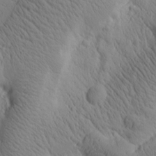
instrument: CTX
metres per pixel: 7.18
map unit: Htu
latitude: 1.0080
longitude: 175.2187
